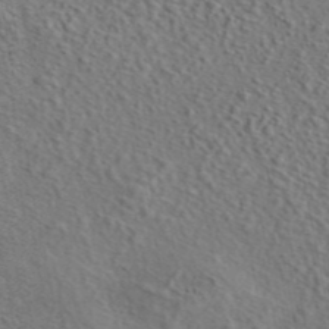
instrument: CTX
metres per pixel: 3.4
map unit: eAb
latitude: 43.8017
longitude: 113.9367
